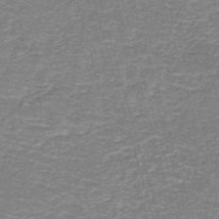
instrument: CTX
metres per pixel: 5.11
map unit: lHb
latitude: -43.0675
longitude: 55.5777
